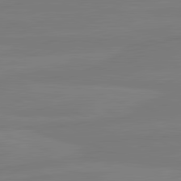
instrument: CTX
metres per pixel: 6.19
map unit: lApd
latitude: 81.6694
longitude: -178.7813
